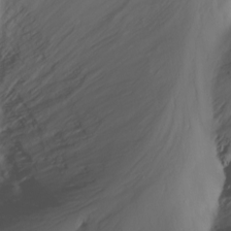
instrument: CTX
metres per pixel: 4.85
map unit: Nhu
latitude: -13.8611
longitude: -61.2159
